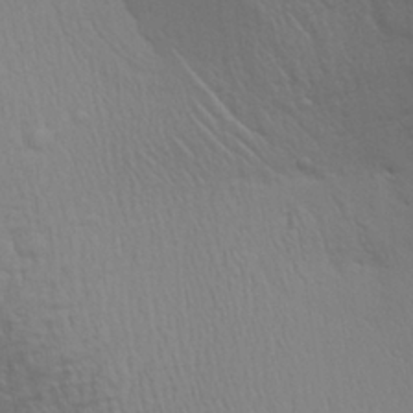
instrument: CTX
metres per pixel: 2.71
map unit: Aa
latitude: 27.0081
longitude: -136.7624
